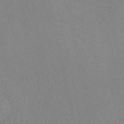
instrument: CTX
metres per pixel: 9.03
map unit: eAb
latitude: 49.5371
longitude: 107.0676
